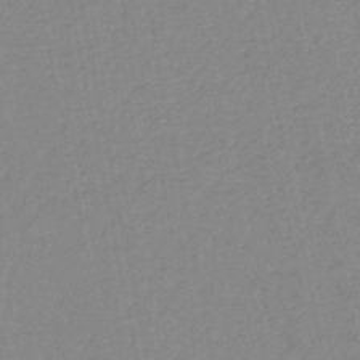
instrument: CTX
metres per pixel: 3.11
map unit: HNb
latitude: -51.4643
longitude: -50.8380
